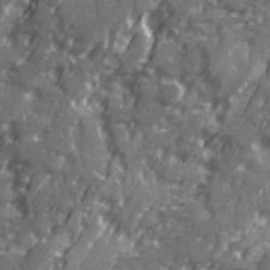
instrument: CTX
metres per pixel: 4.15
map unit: Ave
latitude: 20.6113
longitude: -131.3860
